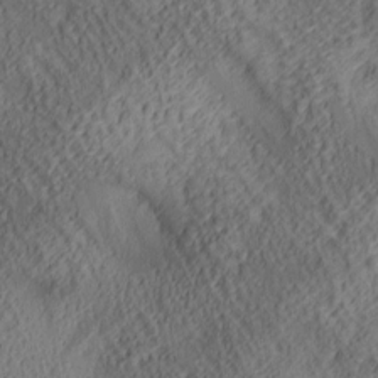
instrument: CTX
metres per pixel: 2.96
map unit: lAa
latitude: 5.2159
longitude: -116.8947
